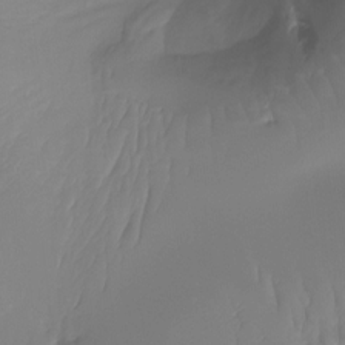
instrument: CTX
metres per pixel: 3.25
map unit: Htu
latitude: -15.7856
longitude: -46.4034
